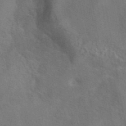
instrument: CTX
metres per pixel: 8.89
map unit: eAb
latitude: 42.2145
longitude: 107.7289
